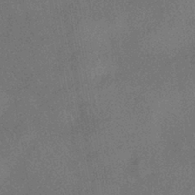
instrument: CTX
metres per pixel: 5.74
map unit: HNhu
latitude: -40.5574
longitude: 98.5951
